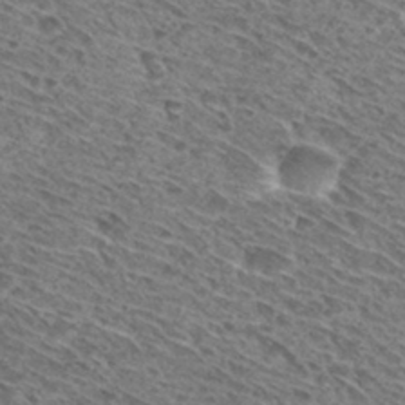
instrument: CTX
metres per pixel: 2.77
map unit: Hto
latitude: 30.2901
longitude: -45.7260
